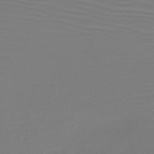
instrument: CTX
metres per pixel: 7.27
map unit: HNb
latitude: -50.1228
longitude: -43.9150
